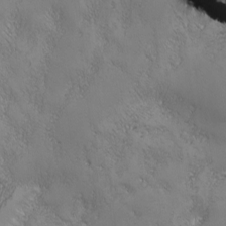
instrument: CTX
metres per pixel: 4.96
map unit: Ave
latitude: -7.0675
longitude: -121.3860
